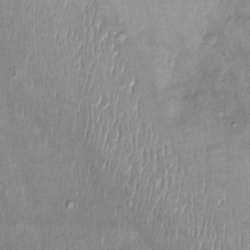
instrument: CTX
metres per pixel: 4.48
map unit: Ht
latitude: -4.1983
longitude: -15.0270
